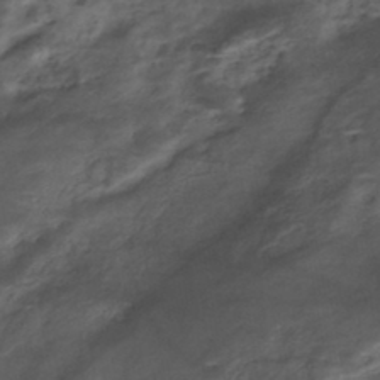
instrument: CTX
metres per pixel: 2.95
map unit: Nhe
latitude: -46.6707
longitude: 153.4265
